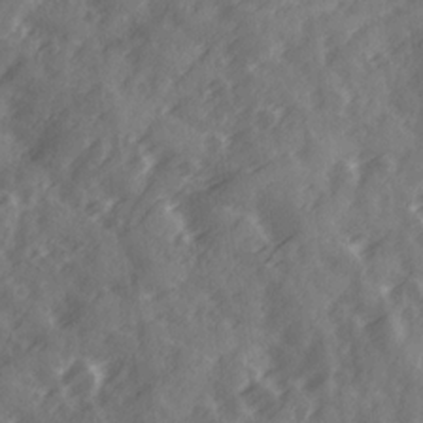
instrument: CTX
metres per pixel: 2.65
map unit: Ave
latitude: 19.3292
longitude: -131.7450
